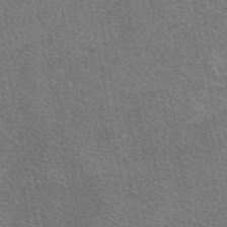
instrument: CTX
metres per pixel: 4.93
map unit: eAb
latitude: 47.8962
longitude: 114.9730
